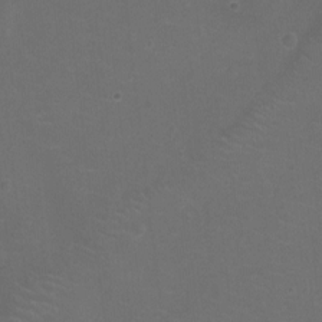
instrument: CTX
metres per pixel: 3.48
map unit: Ht
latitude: -5.4265
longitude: -19.0647
